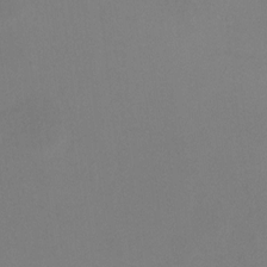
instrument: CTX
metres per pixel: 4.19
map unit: HNhu
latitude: 6.6490
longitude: 8.1417
